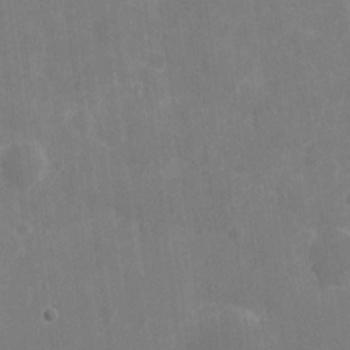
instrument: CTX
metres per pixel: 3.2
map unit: eHh
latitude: 9.2915
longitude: -71.6505
